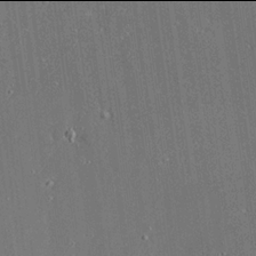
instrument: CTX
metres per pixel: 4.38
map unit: Ave
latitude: 17.9906
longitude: -139.5749
